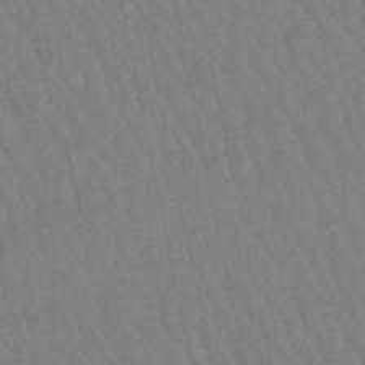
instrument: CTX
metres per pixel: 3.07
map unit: lHb
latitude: -49.3321
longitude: 72.7841
